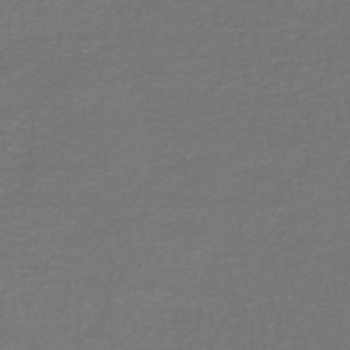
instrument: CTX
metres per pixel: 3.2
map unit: lHb
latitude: -43.5399
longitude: 56.8219
